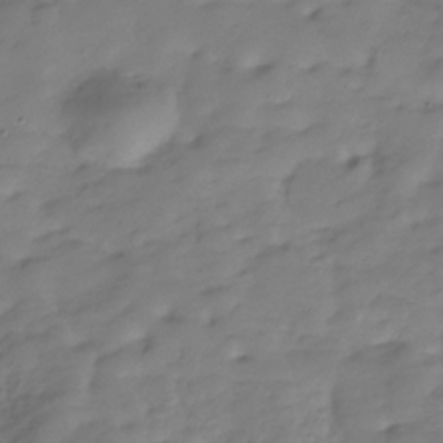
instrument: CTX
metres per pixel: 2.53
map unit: Hve
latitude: -29.7856
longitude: 90.7841
